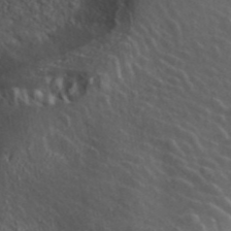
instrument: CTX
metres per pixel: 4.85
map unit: ANa
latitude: 43.8017
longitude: 25.8044
